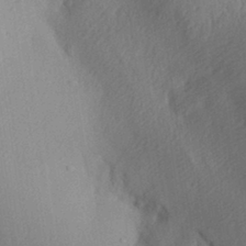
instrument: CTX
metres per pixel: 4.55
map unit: Aa
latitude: 29.8205
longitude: -135.6127
